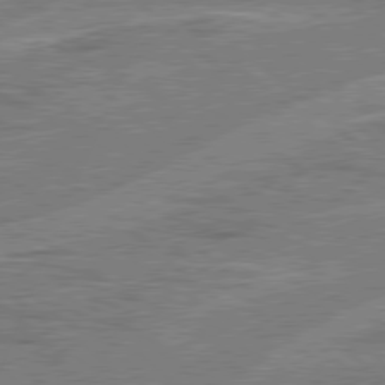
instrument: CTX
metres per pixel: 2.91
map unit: Hpe
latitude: 78.2901
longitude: -157.7638
